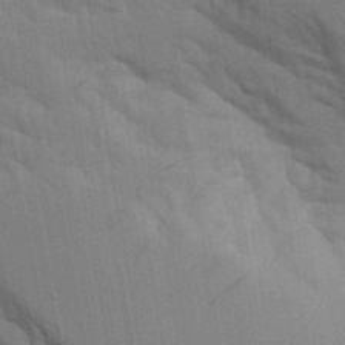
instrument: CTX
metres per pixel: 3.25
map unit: Aa
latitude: 10.0444
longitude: -126.7624
